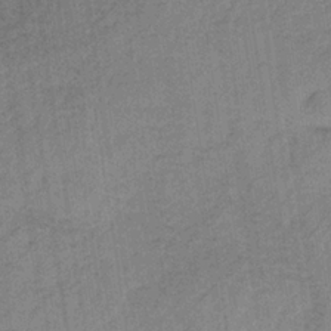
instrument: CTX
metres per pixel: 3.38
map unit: HNb
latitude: -33.6533
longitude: 62.5762
